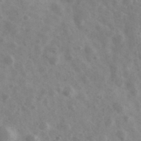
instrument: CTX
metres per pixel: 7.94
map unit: Ave
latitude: 39.2348
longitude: -106.8002
